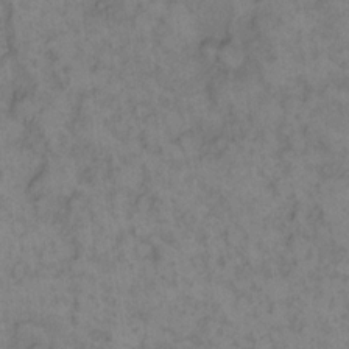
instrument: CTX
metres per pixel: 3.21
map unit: eHh
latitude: 13.5182
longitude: -63.8584
